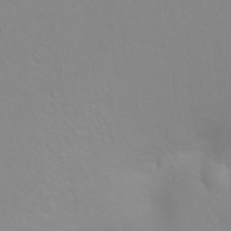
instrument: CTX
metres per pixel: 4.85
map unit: Ht
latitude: -8.1606
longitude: -37.7450
